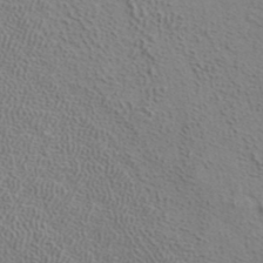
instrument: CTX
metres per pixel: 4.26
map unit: ANa
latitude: 39.7827
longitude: 19.8989
